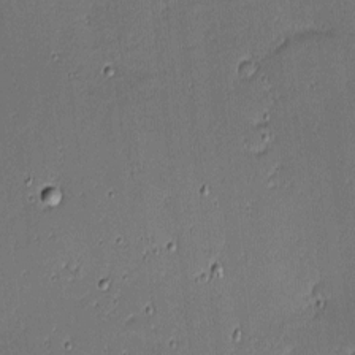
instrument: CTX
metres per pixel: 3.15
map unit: eHh
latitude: -3.9367
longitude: -82.4790
